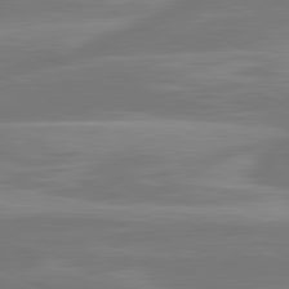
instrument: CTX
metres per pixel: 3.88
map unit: lApd
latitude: 81.2537
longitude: -131.6505
